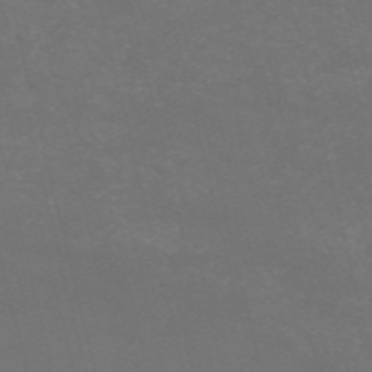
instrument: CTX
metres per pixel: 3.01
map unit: HNb
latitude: -54.6897
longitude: -37.3104
